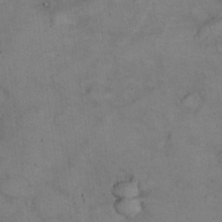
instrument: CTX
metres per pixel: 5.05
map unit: eHh
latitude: 22.0444
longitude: -60.0444
